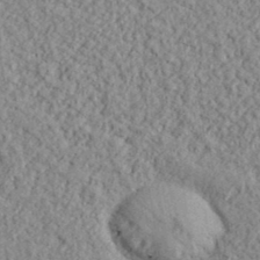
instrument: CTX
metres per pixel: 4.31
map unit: lHvf
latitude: 38.4034
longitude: -90.6679
